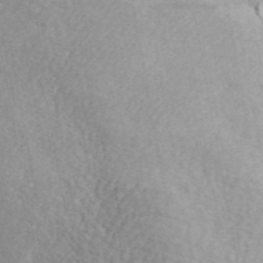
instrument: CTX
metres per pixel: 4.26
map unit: ANa
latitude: 45.3104
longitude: 27.5588
